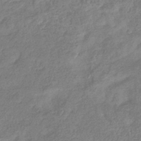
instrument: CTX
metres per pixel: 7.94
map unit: eHb
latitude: -38.1795
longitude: 81.3321
